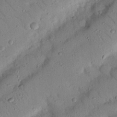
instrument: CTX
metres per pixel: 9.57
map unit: Nhu
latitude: 22.3089
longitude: -75.4615
